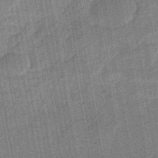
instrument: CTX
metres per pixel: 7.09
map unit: eHb
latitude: -46.1605
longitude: 87.1998
